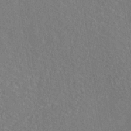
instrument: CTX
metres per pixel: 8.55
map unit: ANa
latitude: -36.7841
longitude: 94.4818
